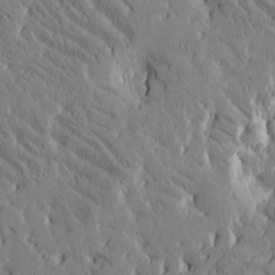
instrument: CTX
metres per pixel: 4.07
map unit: Htu
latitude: -2.8219
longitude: 175.7477
